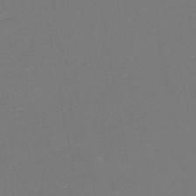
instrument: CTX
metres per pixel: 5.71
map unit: eHh
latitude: -45.7667
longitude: -29.0836
